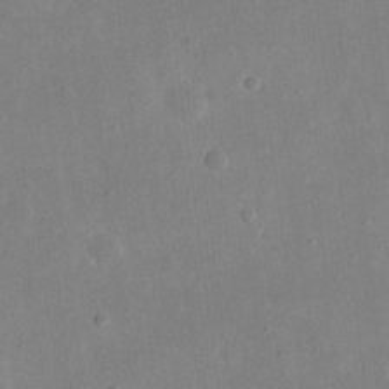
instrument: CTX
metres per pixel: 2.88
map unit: eHh
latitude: 19.2726
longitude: -70.8191
